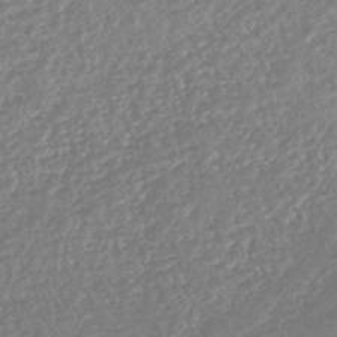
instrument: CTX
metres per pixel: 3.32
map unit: lHb
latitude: -42.1605
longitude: 73.4076
